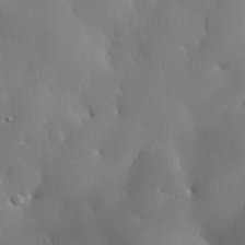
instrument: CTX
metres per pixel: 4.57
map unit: eHh
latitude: 29.7072
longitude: -81.8016
